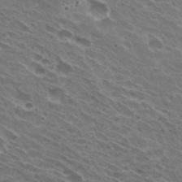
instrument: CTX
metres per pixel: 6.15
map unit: Hto
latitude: 31.7828
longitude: -43.0836
